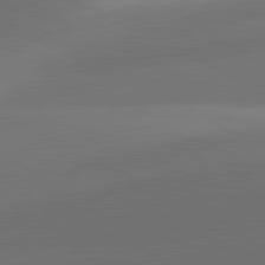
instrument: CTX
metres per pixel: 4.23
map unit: lApd
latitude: 81.3859
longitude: 131.8989
